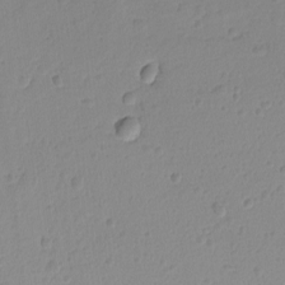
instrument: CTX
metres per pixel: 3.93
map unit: lAvf
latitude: -9.2754
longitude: -119.8772
